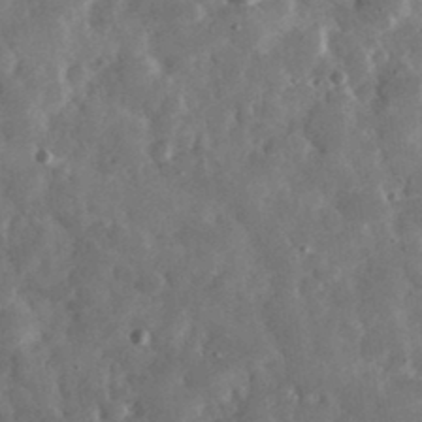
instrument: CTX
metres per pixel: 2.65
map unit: eHh
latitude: 35.2348
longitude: -69.3293
